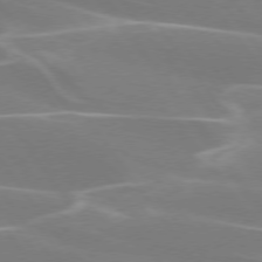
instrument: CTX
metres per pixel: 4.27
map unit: lApd
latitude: 75.1214
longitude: -62.1767
